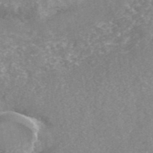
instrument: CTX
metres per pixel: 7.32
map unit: ANa
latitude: 42.9892
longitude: 25.4265
